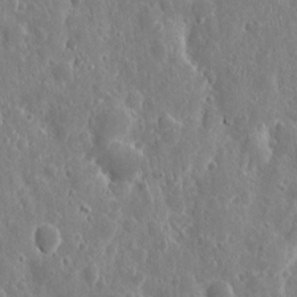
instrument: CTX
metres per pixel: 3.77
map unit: eHh
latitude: 11.2726
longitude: -73.1215
